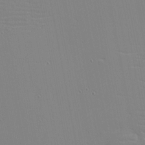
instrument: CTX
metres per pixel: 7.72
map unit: eHh
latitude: -3.8800
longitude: -81.0458
